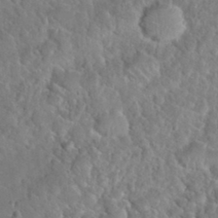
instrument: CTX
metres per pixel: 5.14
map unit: Nhu
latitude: 31.6127
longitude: -51.3859
